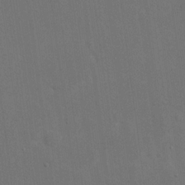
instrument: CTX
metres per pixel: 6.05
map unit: eHh
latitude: 19.0269
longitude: -67.5182
